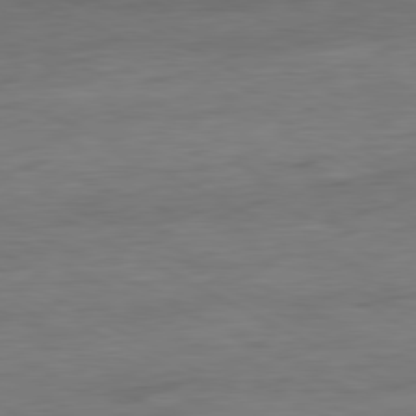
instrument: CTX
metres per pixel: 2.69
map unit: Ap
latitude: -81.3888
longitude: -77.8772
